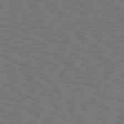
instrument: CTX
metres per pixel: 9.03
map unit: Hpe
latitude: 75.4238
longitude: -133.2915
